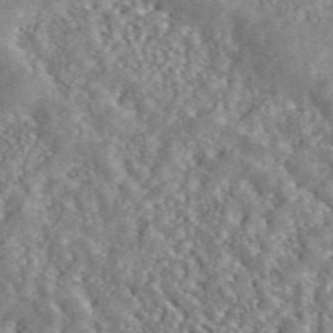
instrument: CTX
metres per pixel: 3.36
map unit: ANa
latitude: 45.8772
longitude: 49.8423
